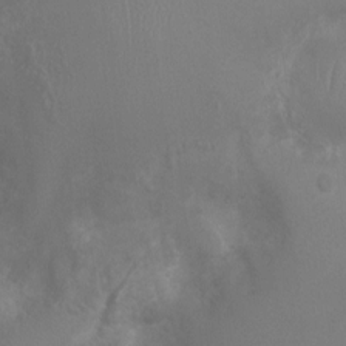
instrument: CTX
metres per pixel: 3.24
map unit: Ht
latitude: -4.3873
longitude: -17.9528
